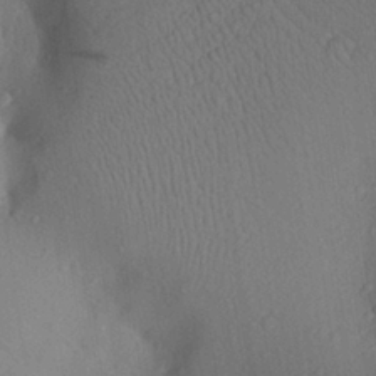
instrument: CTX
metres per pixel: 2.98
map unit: Aa
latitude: 25.8583
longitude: -147.9151
